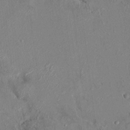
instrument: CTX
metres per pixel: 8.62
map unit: HNhu
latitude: 7.5749
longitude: 2.7085
